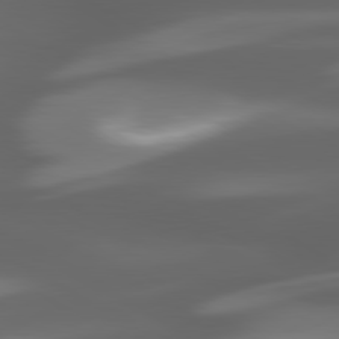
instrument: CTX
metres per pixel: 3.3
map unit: lApd
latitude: 80.0633
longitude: -144.3089
